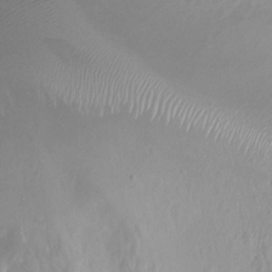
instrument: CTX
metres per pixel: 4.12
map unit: Ht
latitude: -1.4833
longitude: -18.4790
